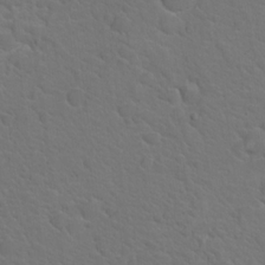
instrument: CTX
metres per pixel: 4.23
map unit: Nhu
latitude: 17.4993
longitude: -33.4049
